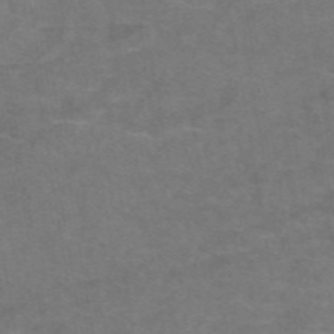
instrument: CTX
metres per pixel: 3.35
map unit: eAb
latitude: 47.1970
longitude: 102.1417
